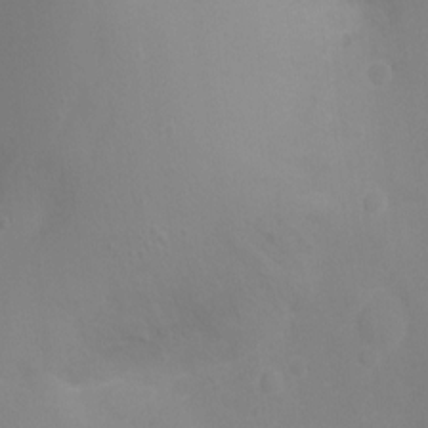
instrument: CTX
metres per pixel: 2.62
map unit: Hto
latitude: -11.0109
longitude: -37.3860
